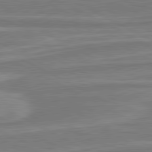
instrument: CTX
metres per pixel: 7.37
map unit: lApd
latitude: 80.9703
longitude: -173.7827
